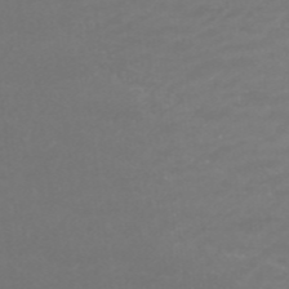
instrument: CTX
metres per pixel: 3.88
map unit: ANa
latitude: 42.5546
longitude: 28.4629
